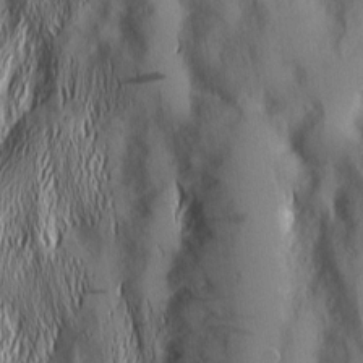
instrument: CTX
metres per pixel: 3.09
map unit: Nhu
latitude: -5.5588
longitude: -150.5168
